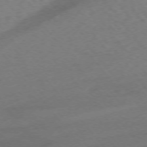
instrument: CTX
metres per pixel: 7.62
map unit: Ap
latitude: -75.5966
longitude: -70.4412
